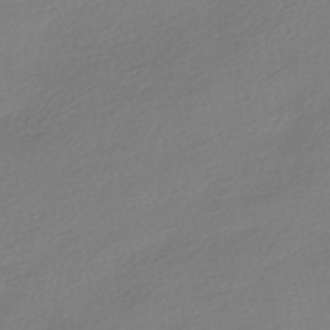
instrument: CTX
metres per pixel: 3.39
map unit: HNhu
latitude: -40.8786
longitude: 96.8975
